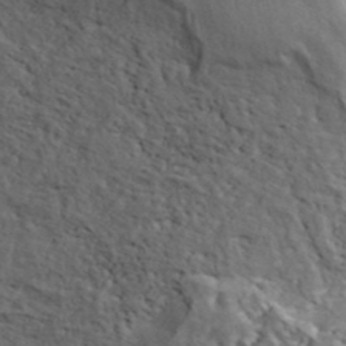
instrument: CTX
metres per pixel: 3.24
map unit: ANa
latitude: 41.4993
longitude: 55.4832
